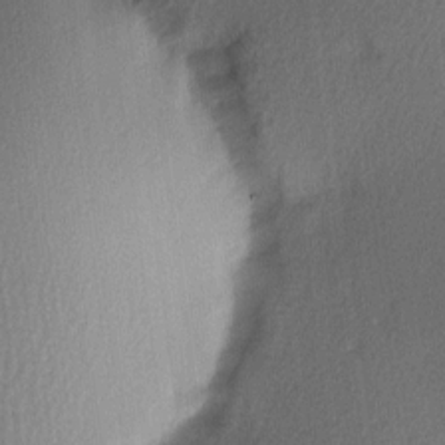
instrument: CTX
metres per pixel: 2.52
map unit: Hve
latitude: 13.4993
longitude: -90.3845
